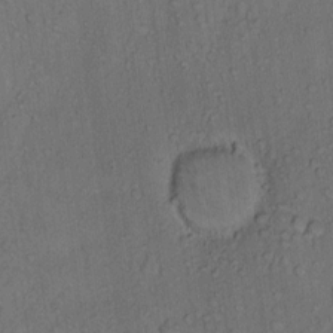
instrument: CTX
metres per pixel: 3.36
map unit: Hto
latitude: 11.6127
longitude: -58.2334
